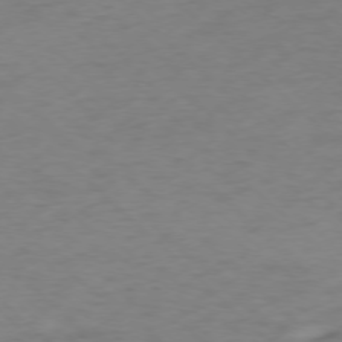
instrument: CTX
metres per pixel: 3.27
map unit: Ap
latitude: -76.4629
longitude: -77.9528
